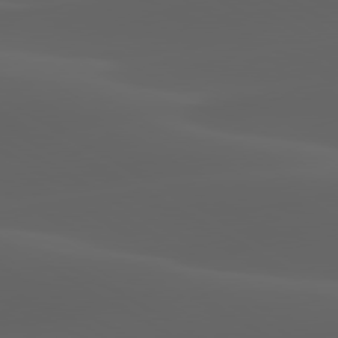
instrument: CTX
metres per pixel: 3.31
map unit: lApd
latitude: 80.1578
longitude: -93.8961
